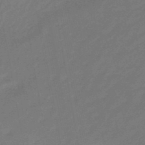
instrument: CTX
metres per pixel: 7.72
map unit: eHb
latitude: -46.9541
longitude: 82.1039
